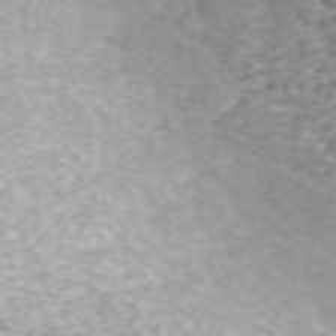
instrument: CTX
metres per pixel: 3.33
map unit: ANa
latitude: 45.6127
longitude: 21.9745
